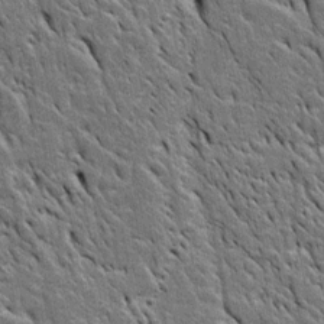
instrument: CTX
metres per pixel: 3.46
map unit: Htu
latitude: -3.5399
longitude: 151.0108
